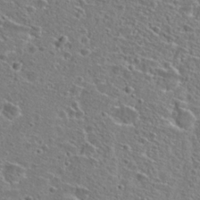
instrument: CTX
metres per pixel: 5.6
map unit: Hto
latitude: 25.6693
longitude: -46.4601
